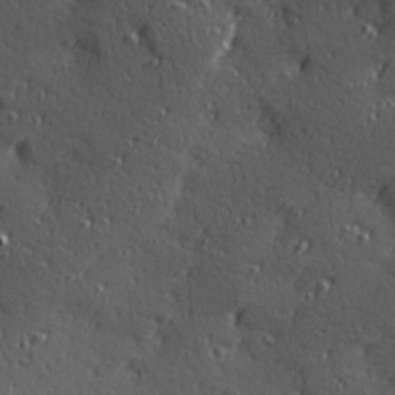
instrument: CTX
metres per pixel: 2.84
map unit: Hve
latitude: 24.5734
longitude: -96.7624
